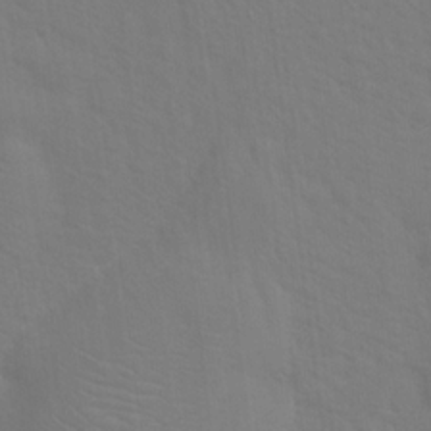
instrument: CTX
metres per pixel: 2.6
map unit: Hto
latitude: 18.8191
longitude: -39.6316
